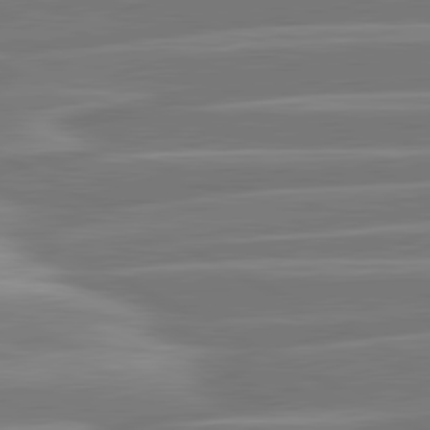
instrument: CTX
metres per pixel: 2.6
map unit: lApd
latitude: 81.0458
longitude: -129.1592
